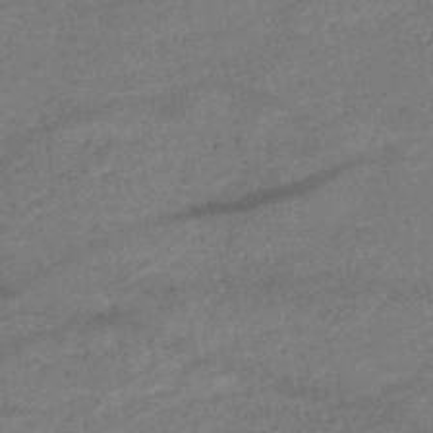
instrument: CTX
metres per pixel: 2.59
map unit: HNb
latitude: -50.3684
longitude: -41.3859
